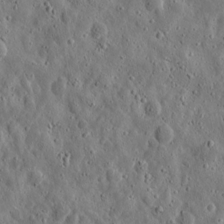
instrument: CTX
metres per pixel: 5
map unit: eHh
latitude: 11.1025
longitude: -73.6694
